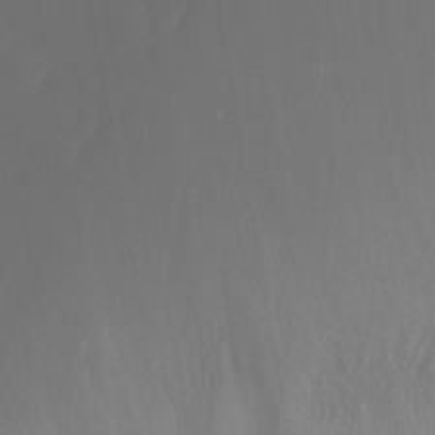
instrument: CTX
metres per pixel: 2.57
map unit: Nhu
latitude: -6.5384
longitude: -91.0270
